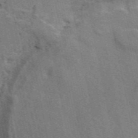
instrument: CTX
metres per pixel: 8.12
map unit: ANa
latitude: 48.4034
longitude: -75.9906
